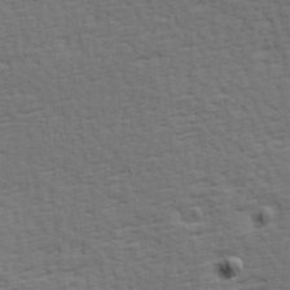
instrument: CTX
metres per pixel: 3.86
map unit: Hve
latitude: 23.9717
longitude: -97.6505
